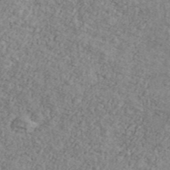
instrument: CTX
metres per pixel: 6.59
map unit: Ave
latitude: 41.3292
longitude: -110.7624
